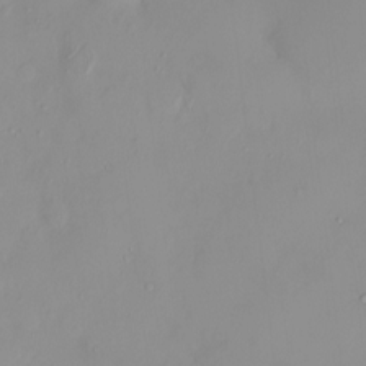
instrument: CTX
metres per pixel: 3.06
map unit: HNhu
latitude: 2.2900
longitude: 7.9367
